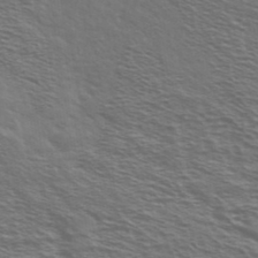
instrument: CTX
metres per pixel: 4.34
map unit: Ave
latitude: 38.1767
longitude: -109.2914
